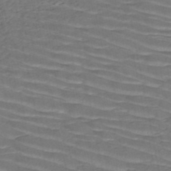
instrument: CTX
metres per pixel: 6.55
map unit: HNb
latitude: -50.1228
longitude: -51.9528
